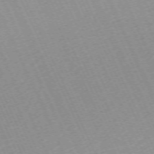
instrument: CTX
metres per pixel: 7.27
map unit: Hpe
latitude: -70.5007
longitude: 12.5196
